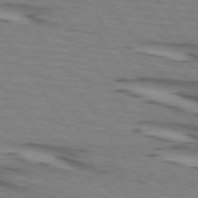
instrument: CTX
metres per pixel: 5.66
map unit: lApd
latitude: 73.4427
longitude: -71.3481
